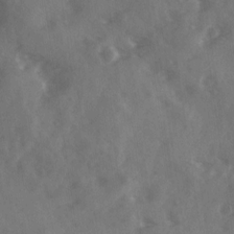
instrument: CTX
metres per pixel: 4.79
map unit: Ave
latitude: 18.4979
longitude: -131.1781
